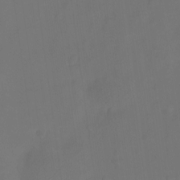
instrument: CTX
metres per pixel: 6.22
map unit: Nhu
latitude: -13.8989
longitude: -52.0255
